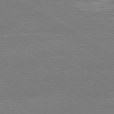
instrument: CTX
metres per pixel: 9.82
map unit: Ap
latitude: -79.4265
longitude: -93.5938
